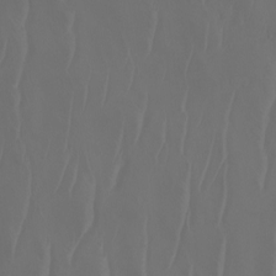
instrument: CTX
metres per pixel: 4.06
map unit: Nhu
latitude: -6.5007
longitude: -91.3293
